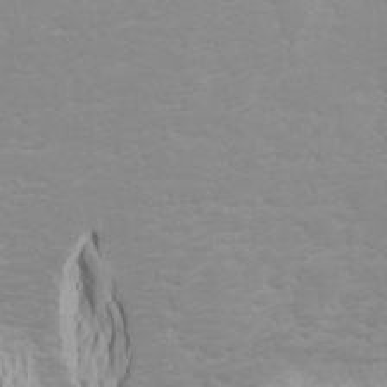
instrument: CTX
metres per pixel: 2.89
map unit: Htu
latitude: -4.4251
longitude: -73.0648
